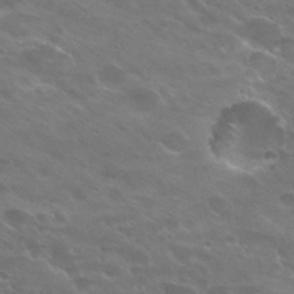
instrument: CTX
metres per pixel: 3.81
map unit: Hto
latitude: 24.6679
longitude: -37.0459
